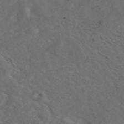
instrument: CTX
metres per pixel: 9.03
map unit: ANa
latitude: 42.5357
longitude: 33.7856
